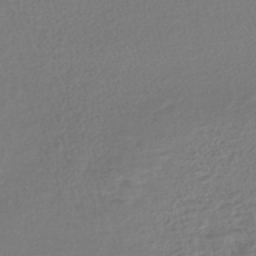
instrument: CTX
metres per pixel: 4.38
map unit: lHb
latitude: -42.5006
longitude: 68.8974
